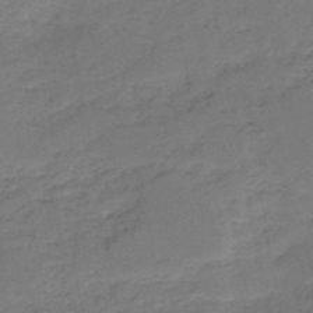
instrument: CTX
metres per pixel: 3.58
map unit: HNb
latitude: -50.7085
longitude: -39.3859
